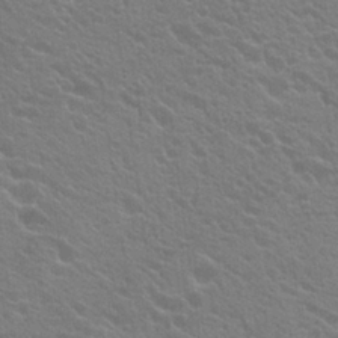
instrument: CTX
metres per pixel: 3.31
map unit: Hto
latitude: 23.5560
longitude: -35.2914
